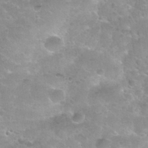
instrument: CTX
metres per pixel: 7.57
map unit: Nhu
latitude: 30.4979
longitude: -52.4790
